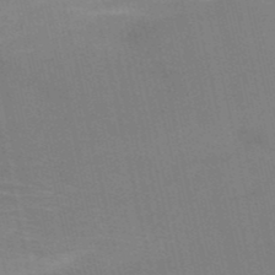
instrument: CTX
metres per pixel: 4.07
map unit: HNb
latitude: -51.5021
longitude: -45.4426
